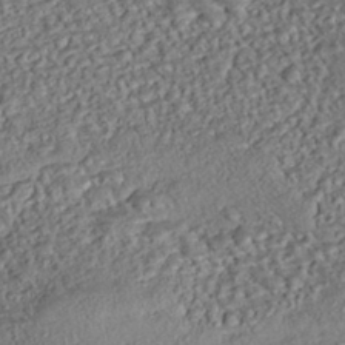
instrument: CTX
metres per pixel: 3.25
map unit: eHh
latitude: -43.2753
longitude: 121.5399
